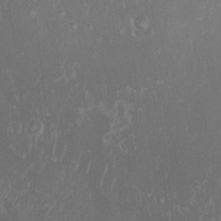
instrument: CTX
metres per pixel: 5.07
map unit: Nhu
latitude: 6.9325
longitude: -19.7638
